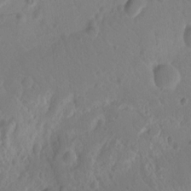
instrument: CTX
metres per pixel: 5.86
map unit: Nhu
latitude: -8.3306
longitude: -41.6127
